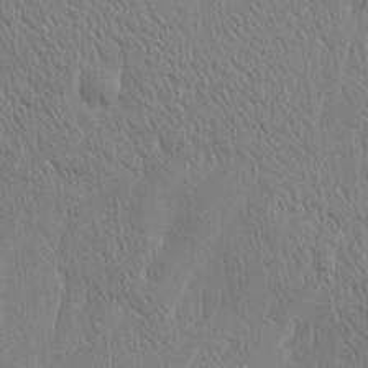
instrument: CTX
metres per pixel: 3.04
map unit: Htu
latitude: -4.8219
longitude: 174.5384
